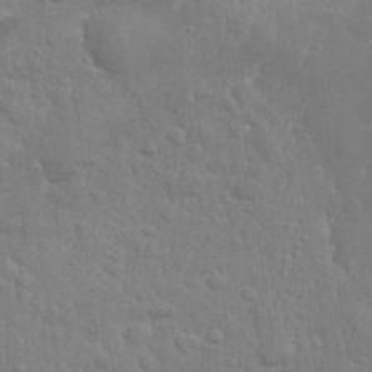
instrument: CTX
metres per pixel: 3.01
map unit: eHh
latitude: 32.4979
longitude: -64.0822
